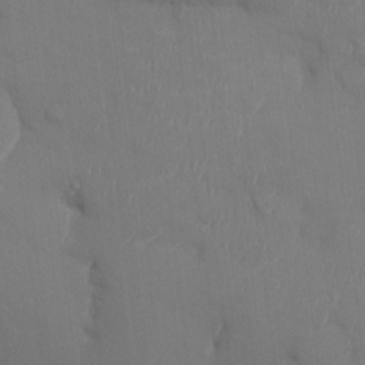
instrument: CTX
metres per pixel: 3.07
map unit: Ht
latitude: -4.5007
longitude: -13.8206
